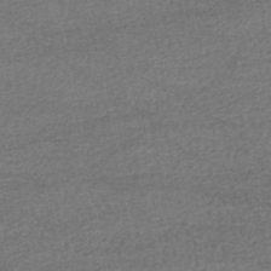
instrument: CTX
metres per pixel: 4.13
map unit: HNhu
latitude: -48.1228
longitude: 103.0486
